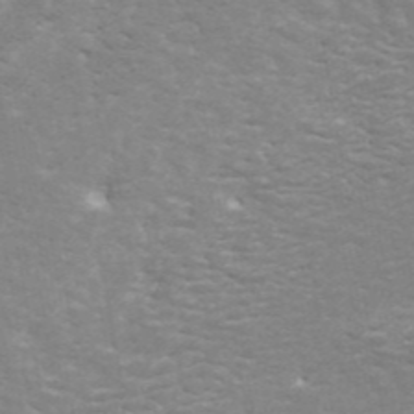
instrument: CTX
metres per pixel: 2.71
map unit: ANa
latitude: 44.8380
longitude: 26.2550
